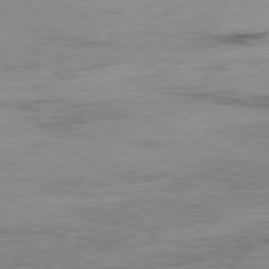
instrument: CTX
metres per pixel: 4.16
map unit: Ap
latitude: -80.0661
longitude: -76.3467
